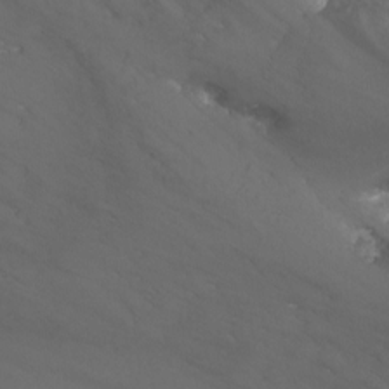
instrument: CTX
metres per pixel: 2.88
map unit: Nhu
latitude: -13.4266
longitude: -51.9906
